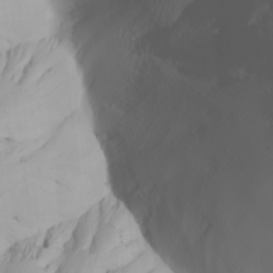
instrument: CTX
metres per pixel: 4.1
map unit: Nhu
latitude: -6.3684
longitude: -93.5182
